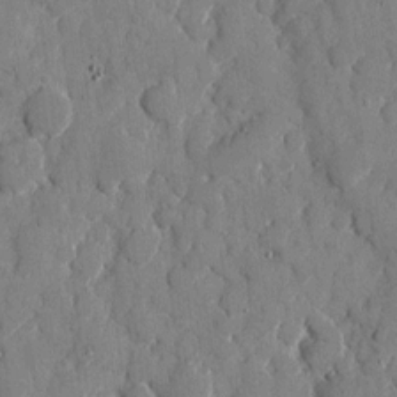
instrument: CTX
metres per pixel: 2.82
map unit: eHh
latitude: 8.8569
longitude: -67.2914
